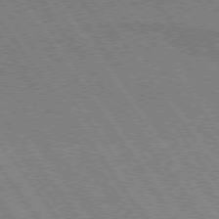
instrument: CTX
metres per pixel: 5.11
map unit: lApd
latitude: 74.8947
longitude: -80.6679
